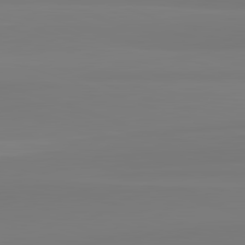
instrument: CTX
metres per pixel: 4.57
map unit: lApd
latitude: 82.5734
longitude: 172.7463
